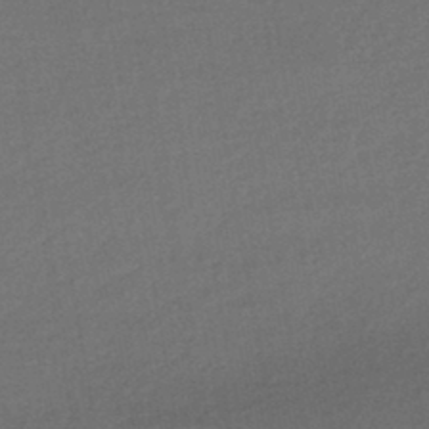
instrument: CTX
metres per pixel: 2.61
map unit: HNhu
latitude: -43.6532
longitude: 94.9352
